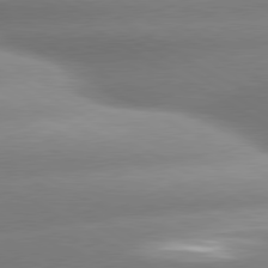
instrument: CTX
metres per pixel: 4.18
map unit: lApd
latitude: 80.1200
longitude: -157.8583
